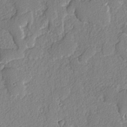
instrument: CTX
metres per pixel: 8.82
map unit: lAvf
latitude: -4.6140
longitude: -108.2144
